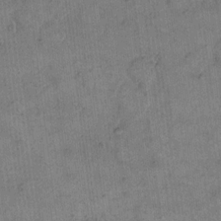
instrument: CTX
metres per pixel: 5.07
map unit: eHh
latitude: 14.2523
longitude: -66.3845
